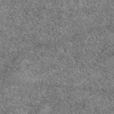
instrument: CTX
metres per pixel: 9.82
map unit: eAb
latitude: 49.9717
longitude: 108.8408
